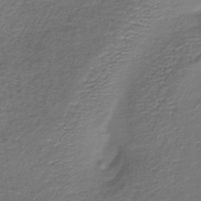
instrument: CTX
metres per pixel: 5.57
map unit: lHb
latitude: -35.6533
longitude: 61.1809
